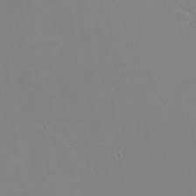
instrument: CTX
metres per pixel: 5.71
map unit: eHh
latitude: -3.0486
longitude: -80.6113
